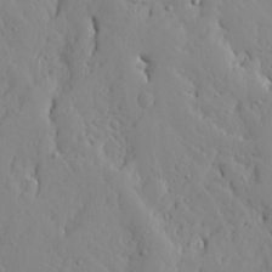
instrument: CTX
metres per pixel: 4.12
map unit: Ave
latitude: 13.4238
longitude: -133.1592
